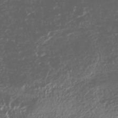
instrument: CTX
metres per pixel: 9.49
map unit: HNhu
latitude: -40.7085
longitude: 101.8233
